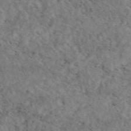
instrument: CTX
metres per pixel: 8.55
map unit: eAb
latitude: 44.9136
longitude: 114.7463
